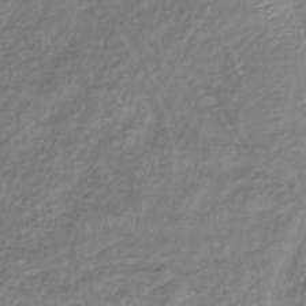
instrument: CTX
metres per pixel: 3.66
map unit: lHb
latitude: -37.3320
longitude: 69.5966
